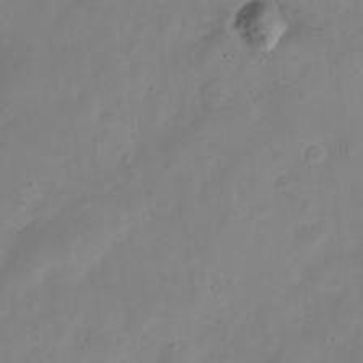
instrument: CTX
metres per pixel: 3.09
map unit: Nve
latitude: -21.3131
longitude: 107.6722
